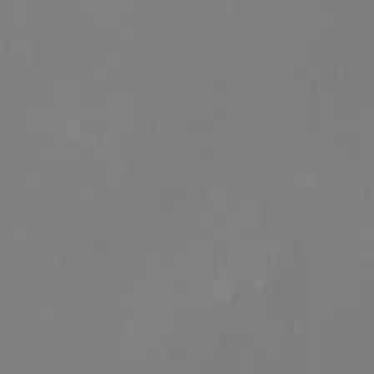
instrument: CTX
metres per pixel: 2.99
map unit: Ht
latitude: -15.7667
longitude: -48.6490
